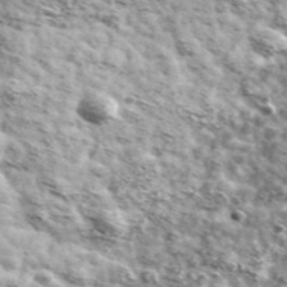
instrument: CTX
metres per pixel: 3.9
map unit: Ave
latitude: 41.3104
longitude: -106.4223
